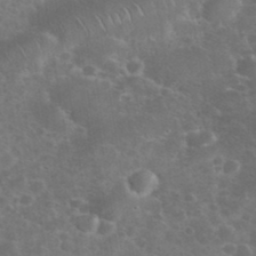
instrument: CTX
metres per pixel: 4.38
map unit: eHh
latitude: 36.3656
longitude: -66.2333
